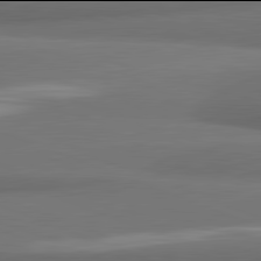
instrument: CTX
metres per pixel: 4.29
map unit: lApd
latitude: 81.9906
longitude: 169.8611
